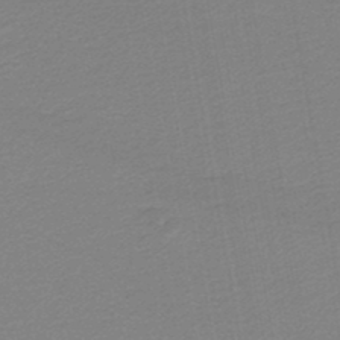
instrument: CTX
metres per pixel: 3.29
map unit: lHb
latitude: -46.2928
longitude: 59.1809
